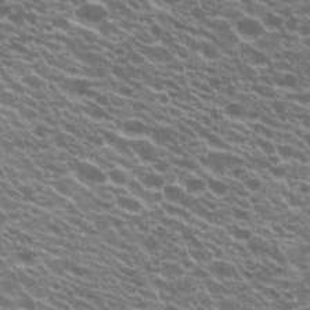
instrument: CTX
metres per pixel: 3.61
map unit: Hto
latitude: 20.8947
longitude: -35.1214
